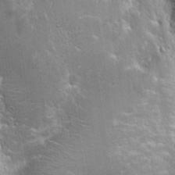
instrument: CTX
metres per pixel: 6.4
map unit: Hto
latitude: 19.2348
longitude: -41.7638
